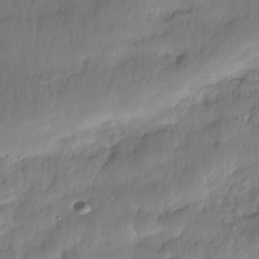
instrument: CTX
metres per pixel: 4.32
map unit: Nhe
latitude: -36.7463
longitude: -179.0837
